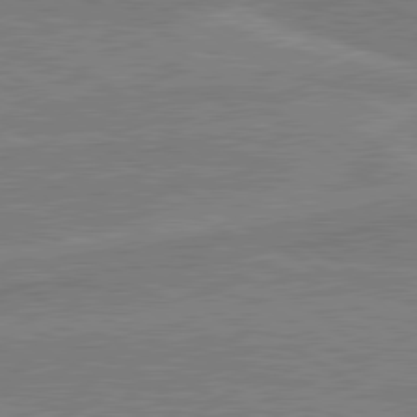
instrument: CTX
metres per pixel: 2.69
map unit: lApd
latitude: 80.5735
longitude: 169.5777
